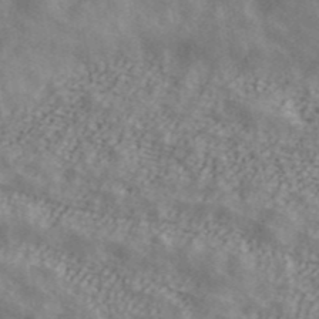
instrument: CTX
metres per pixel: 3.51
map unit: ANa
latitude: 42.6868
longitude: 47.8800
